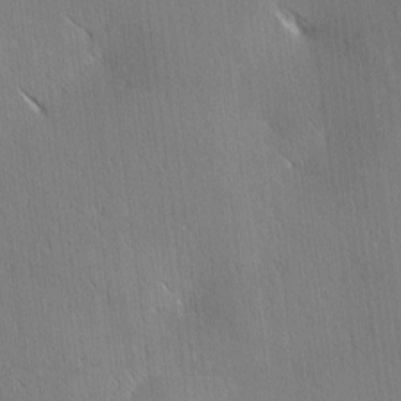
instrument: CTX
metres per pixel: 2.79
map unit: Ave
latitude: 1.7638
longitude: -114.8946
